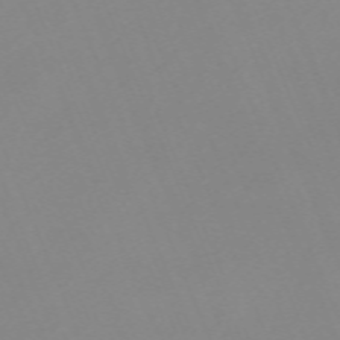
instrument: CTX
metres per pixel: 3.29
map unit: Nhu
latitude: -67.0864
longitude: 38.2740
